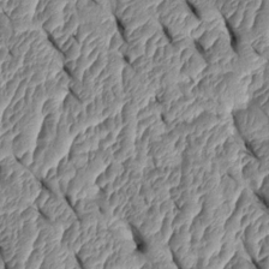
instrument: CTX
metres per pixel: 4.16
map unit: Htu
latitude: 1.6694
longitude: 148.2173
